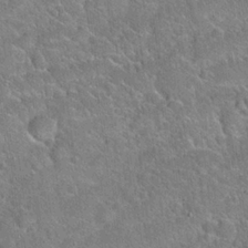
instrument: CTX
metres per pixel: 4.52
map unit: Hto
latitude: 20.7058
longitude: -51.0836
